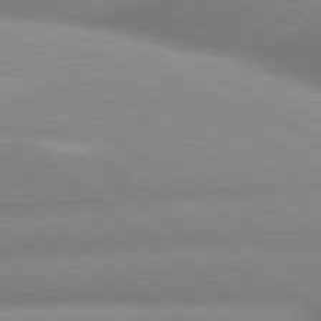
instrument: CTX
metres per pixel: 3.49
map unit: lApd
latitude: 80.1200
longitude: -161.0836
